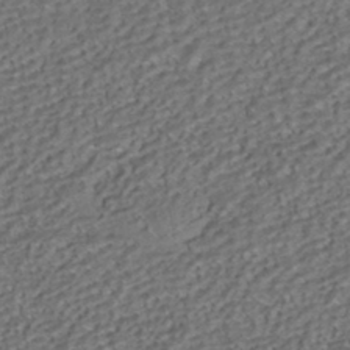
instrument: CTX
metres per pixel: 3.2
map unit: HNhu
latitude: -41.9367
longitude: 107.8045
